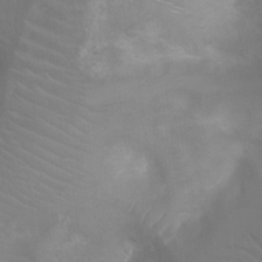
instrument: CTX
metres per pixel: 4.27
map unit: Ht
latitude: -4.4440
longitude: -28.5734
